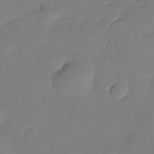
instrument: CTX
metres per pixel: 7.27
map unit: Nhe
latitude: -34.5952
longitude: -143.2537
